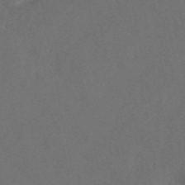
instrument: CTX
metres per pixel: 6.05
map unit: eAb
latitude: 47.5371
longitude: 117.2375
